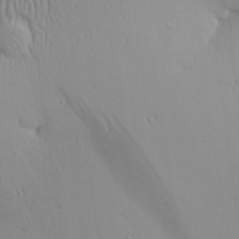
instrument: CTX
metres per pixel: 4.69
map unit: Aa
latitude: 24.8757
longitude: -135.8772
